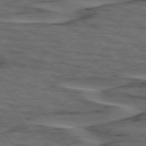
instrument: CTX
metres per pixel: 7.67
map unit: lApd
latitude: 75.7828
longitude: -70.4412
